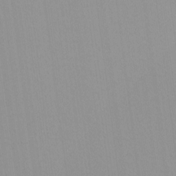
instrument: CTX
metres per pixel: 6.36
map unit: lHvf
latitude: -12.2173
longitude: -104.2901
